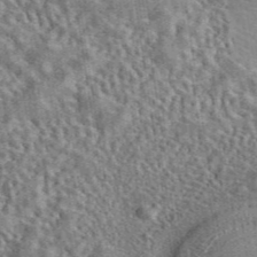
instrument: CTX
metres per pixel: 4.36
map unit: eAb
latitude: 43.0270
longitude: 112.4440
